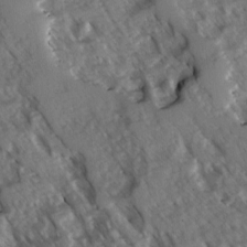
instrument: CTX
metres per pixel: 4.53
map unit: Ave
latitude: -1.1243
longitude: -111.3293
